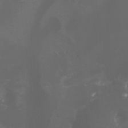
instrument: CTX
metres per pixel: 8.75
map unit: Aa
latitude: -6.5196
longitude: -72.7058
